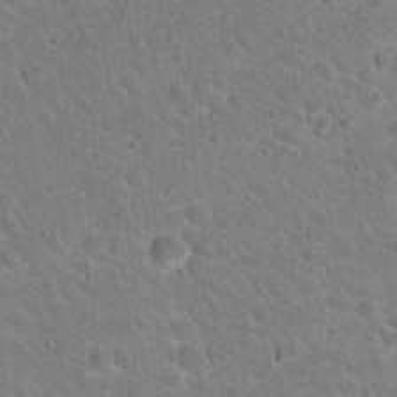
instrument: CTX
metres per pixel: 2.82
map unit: Hto
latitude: 21.8017
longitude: -50.5167
